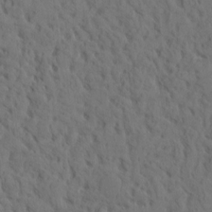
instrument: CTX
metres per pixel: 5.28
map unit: eHh
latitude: -2.0283
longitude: 17.7856
